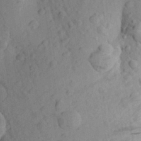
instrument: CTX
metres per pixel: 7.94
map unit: Aa
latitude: 25.1214
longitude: -148.5924
